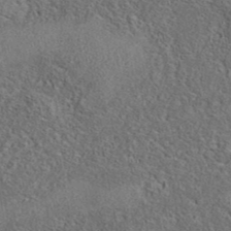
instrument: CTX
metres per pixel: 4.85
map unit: eAb
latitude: 36.7435
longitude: 112.7463
